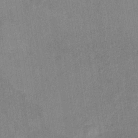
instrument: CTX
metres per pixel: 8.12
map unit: HNb
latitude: -32.1039
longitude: 62.4440
